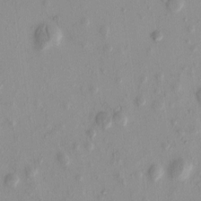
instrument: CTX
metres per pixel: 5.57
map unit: eHh
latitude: -0.2173
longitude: 15.2187
